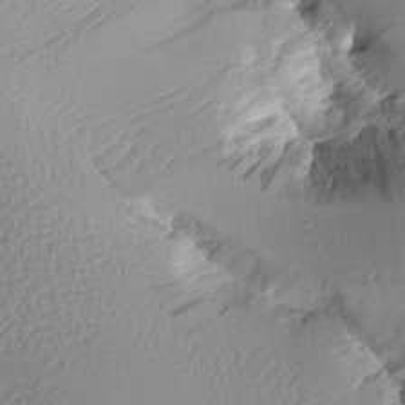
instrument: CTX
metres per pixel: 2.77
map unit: Aa
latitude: 10.9703
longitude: -127.3104
